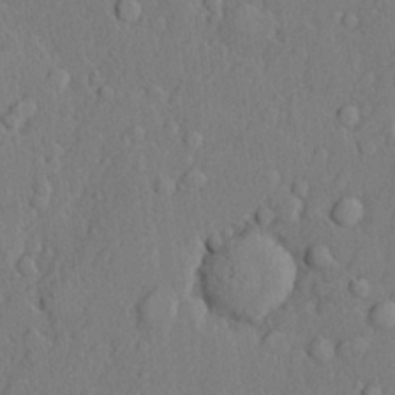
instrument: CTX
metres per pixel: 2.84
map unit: lHvf
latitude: 21.5749
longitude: 142.6329
